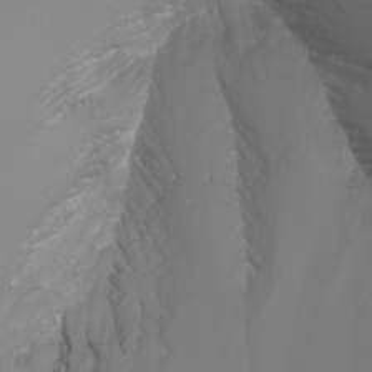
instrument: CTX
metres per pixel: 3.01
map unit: Nhu
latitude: -7.3131
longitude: -79.0270
